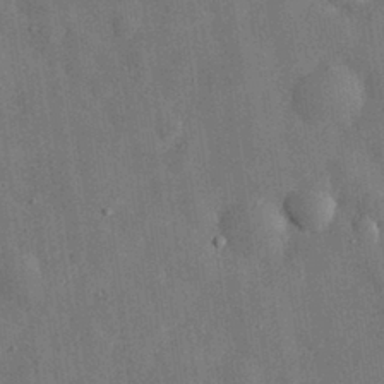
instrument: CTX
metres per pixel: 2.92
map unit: eHh
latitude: 31.1781
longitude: -77.4048
